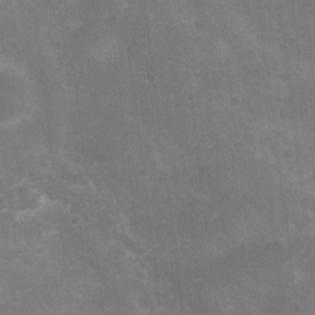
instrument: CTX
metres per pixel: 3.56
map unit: Nhu
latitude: 9.0459
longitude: -22.2333
